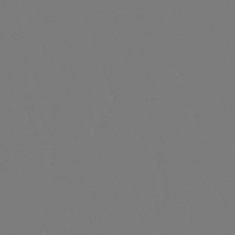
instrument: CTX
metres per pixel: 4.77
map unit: eHb
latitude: -50.4629
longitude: 74.6519
